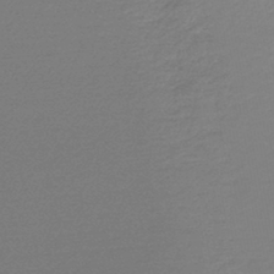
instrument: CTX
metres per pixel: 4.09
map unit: lHb
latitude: -44.3117
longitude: 68.1983
